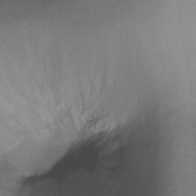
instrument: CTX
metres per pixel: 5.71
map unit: Ht
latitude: -18.0283
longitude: -44.8002
